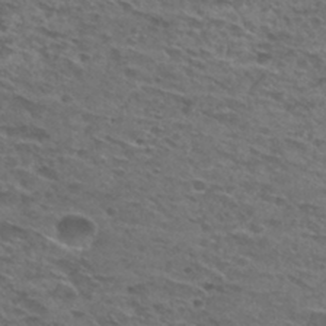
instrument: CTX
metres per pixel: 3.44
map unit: Hto
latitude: 30.2523
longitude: -47.6505
